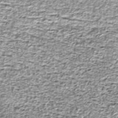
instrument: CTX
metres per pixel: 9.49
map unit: ANa
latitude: -44.6330
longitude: 106.1606
